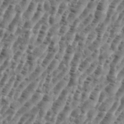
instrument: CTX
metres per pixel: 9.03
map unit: eHh
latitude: 35.9339
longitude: -135.7071
